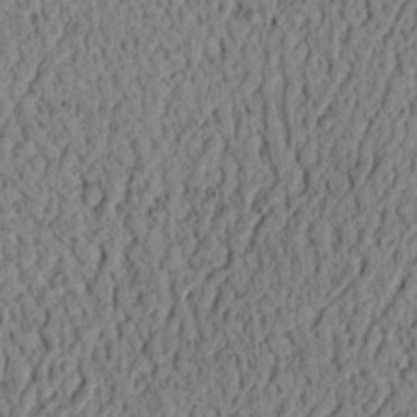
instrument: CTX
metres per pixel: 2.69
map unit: Ht
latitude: 13.2537
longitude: -74.4790
